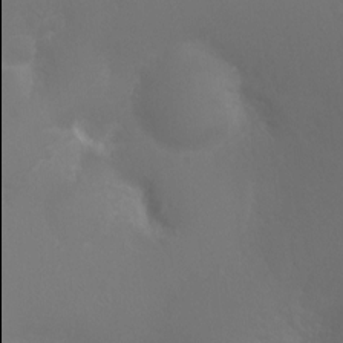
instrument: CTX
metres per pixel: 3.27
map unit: Ht
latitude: -3.4076
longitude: -17.9906
